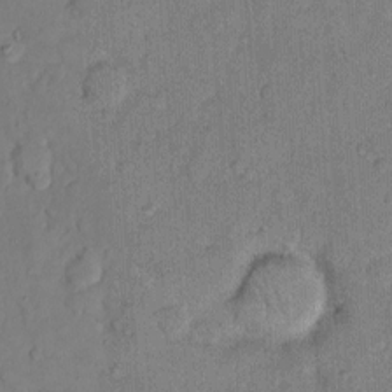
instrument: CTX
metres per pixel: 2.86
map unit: Hto
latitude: 10.4223
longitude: -61.9528
